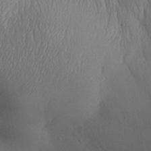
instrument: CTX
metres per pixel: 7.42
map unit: Aa
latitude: 30.3657
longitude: -143.6883
